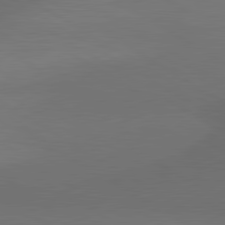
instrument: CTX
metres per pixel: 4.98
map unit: lApd
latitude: 80.8947
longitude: 160.3495
